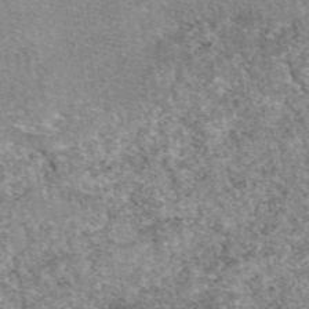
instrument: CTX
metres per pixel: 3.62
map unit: eAb
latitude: 49.4048
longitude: 108.2550
